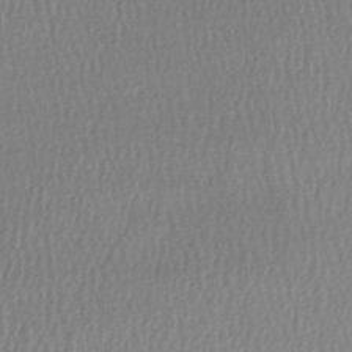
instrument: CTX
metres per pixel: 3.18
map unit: lHb
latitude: -41.2565
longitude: 69.9367
